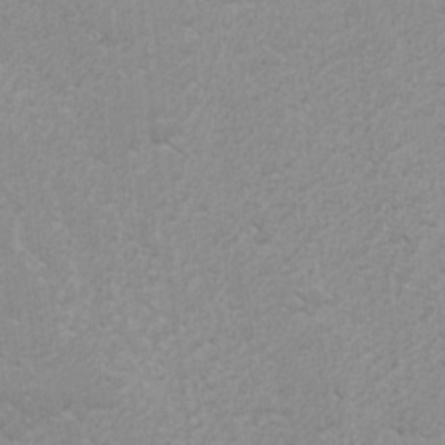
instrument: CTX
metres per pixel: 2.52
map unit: lAvf
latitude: -4.5384
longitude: -114.4223
